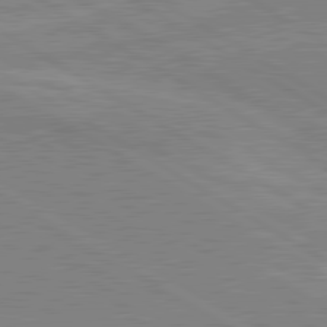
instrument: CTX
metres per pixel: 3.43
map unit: lApd
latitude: 80.4979
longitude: 123.1431
